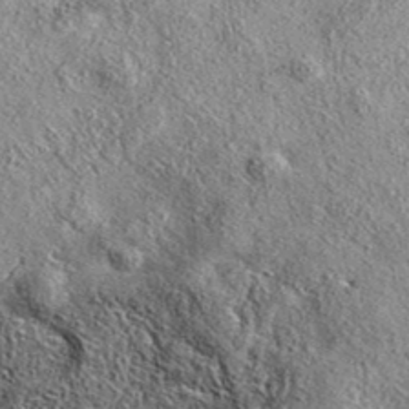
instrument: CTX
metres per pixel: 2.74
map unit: eAb
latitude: 37.5371
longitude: 109.9178
